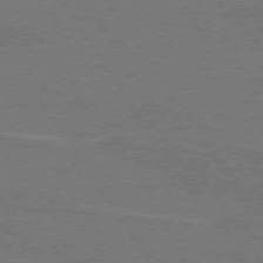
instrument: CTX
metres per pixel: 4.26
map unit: lApd
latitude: 74.4790
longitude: -56.1955
